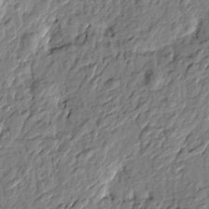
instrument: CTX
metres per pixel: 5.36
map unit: Htu
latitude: -1.9556
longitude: -179.5560
